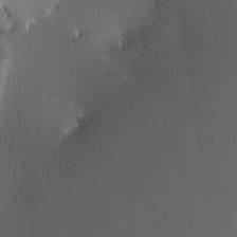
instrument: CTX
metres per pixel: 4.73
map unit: HNhu
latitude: 4.0255
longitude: 5.1809
